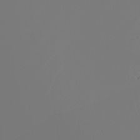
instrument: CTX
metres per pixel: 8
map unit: Nhu
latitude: -6.6140
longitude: -96.6301
